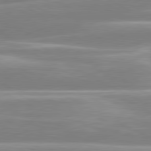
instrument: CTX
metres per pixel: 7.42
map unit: lApd
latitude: 80.5168
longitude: -130.2334
